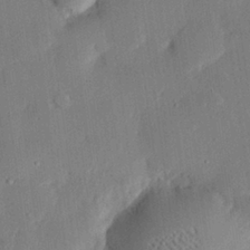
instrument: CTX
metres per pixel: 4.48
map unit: eHh
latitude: 27.0459
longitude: -82.1955
